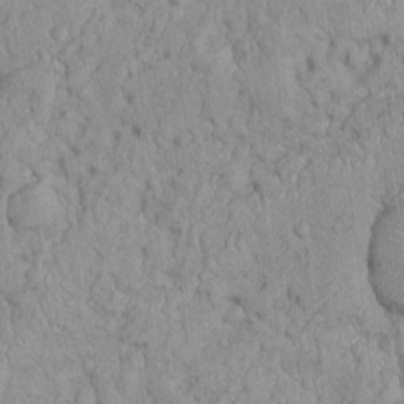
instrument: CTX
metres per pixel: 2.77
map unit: Htu
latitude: -6.2928
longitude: 156.1417
